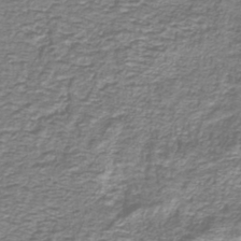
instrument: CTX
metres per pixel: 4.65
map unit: lHb
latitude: -41.0108
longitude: 55.1998
